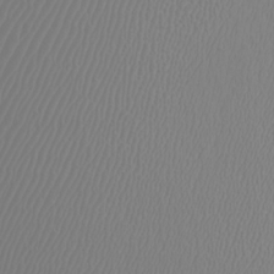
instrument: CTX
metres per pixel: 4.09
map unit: Htu
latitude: -4.7274
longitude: -72.3279
